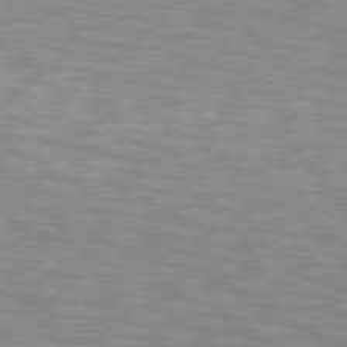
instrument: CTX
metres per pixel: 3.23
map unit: lApd
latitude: 75.0270
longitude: -50.1011
